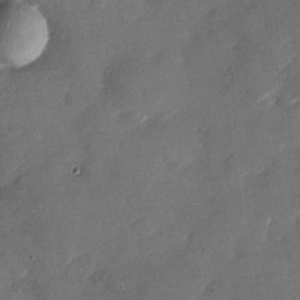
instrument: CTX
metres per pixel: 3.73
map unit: Nhu
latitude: -27.8989
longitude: -73.0081
